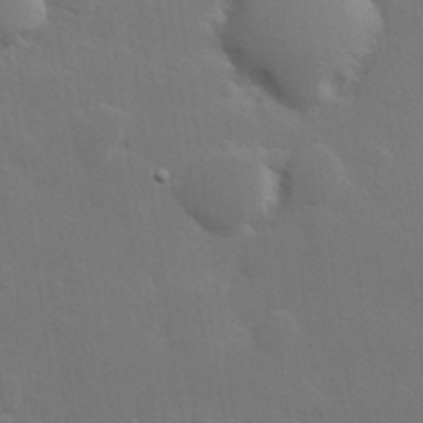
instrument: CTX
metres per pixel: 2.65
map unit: Hve
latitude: 24.6868
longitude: 150.4629
